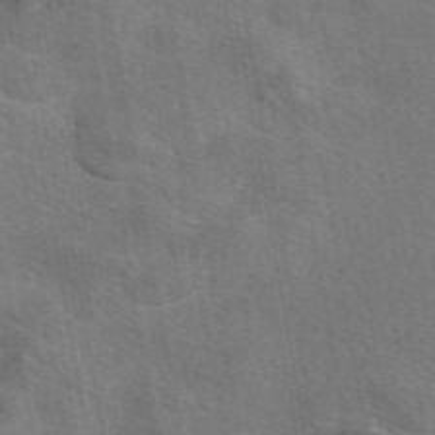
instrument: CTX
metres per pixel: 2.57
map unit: eAb
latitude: 50.3656
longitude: 110.7463
